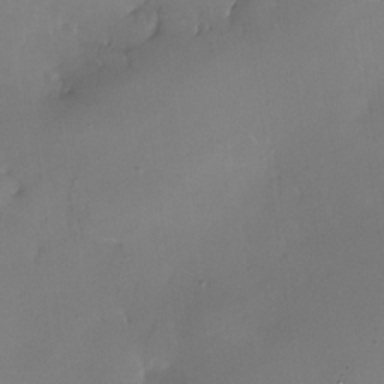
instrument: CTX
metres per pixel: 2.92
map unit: Nhe
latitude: -26.7841
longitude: -110.6680
